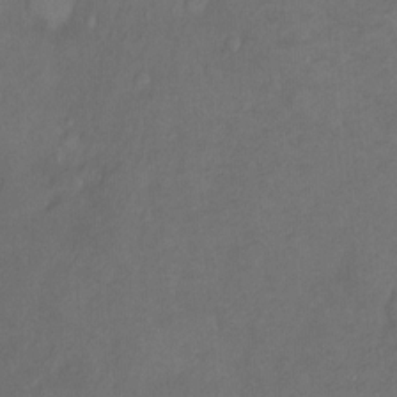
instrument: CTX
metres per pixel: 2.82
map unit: Ht
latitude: -7.0675
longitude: -35.1592
